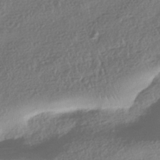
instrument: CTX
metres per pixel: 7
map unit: HNhu
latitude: -41.8800
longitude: 98.3495
